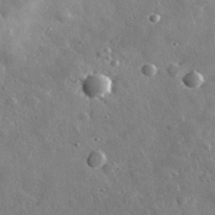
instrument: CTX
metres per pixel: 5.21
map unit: lHvf
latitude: 34.8191
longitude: -88.3657
